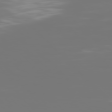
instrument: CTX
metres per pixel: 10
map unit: Hpe
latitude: 77.0080
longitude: -136.4601
